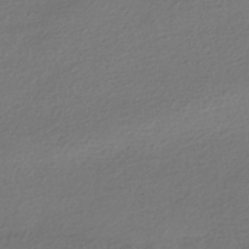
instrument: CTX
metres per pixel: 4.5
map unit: HNhu
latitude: -43.7666
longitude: 96.5952
